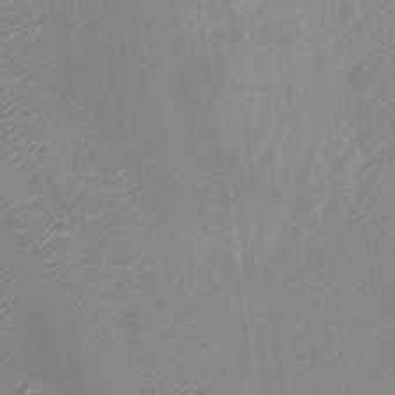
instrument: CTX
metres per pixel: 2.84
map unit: Htu
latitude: -6.9353
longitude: -68.6112
